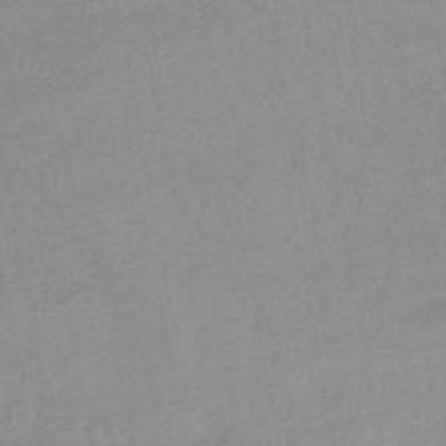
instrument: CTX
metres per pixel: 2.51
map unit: lHb
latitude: -44.0283
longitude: 76.8597
